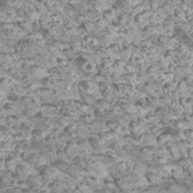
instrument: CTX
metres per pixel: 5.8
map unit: Htu
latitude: 3.3292
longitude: -21.3482
